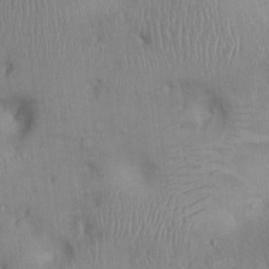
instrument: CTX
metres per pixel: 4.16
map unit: Ht
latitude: 0.3467
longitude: -13.0837
